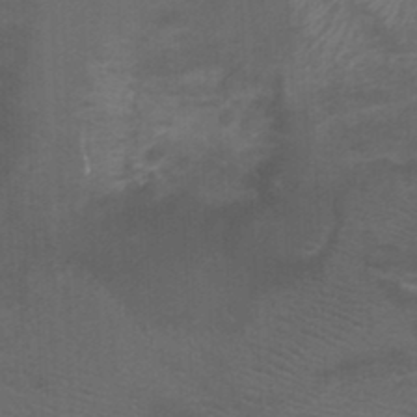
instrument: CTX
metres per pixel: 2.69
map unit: Ht
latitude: -0.9920
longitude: -16.9514
